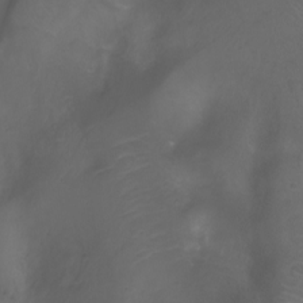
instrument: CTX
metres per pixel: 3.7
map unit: Ht
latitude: -0.1417
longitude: -46.1578
